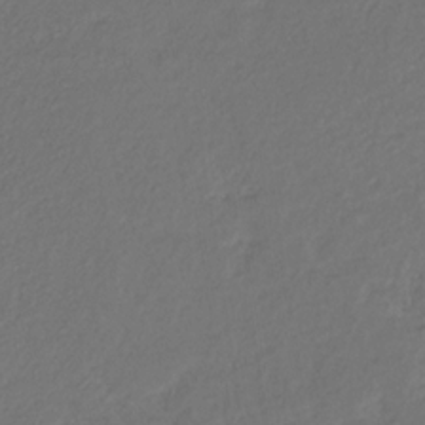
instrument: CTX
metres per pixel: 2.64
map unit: eHb
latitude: -30.1228
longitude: 65.2754
